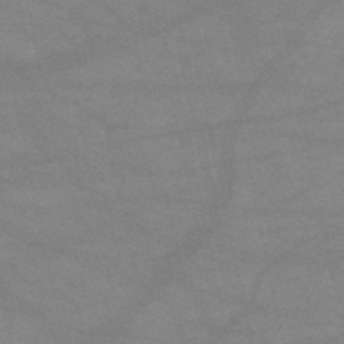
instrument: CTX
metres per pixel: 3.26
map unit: HNb
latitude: -52.1416
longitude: -41.9528
